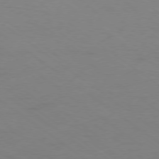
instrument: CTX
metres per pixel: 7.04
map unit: Ap
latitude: -78.4440
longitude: -75.0081
